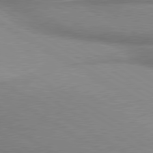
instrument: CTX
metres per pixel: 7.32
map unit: lApd
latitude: 80.1011
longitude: 166.2739
